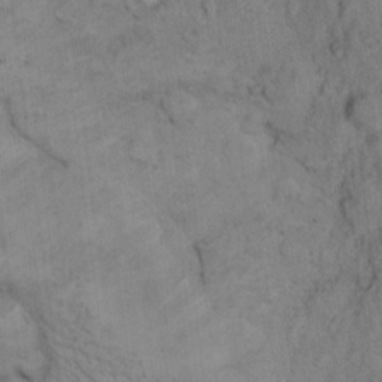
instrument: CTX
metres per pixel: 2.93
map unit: eHh
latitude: 14.2712
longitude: -63.1026
